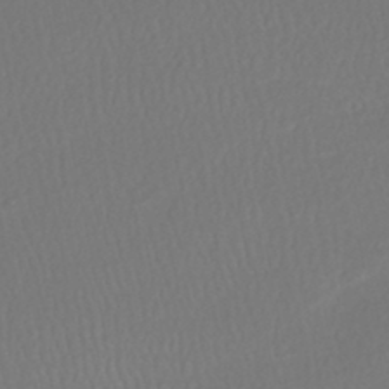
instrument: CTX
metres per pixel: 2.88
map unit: HNhu
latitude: -47.2754
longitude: 103.6155
